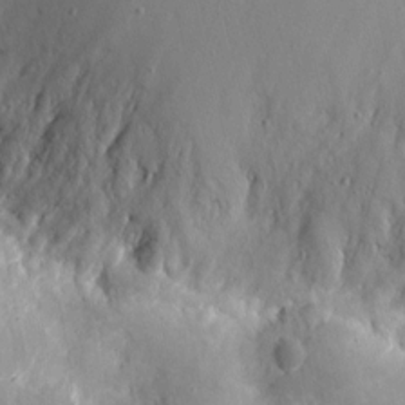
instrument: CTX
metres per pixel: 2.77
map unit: eHh
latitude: 8.9325
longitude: -70.9325
